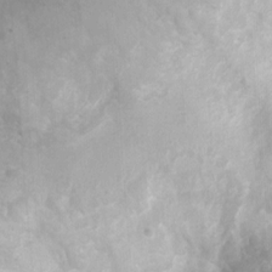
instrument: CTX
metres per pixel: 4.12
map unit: Nhu
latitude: 7.7639
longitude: -22.1011
